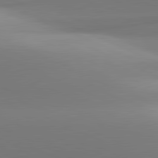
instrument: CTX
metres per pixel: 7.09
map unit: lApd
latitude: 81.4615
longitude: 142.9730
